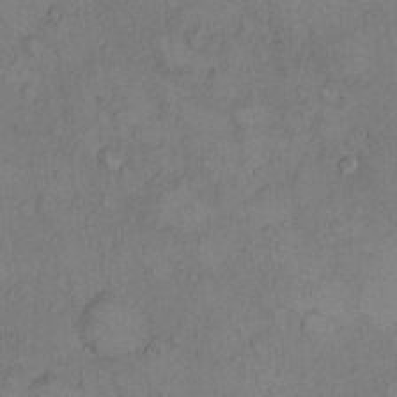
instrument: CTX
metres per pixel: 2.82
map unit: Hto
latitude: 7.9528
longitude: -60.1578
